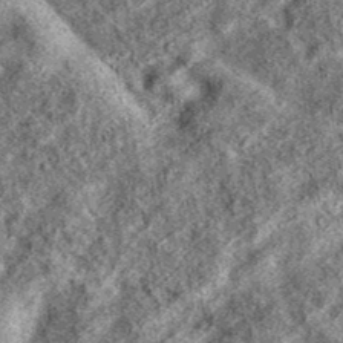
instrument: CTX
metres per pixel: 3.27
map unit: eAb
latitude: 37.7449
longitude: 106.1606
